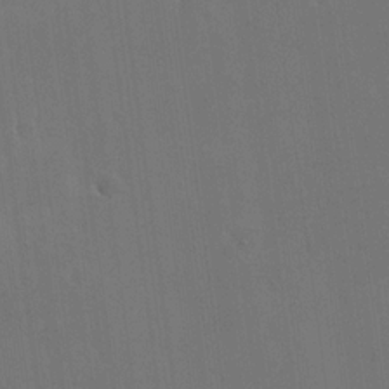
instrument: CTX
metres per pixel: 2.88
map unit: eHh
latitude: 19.2915
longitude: -67.4804
